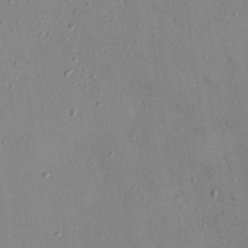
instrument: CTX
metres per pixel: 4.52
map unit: eHh
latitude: 25.5938
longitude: -77.0269
